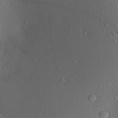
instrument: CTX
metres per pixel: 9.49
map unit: Aa
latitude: 21.8961
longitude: -145.3293
